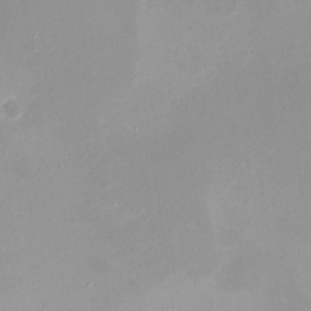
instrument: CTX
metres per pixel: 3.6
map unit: eHh
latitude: -4.8786
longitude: -78.0444
